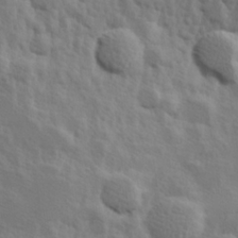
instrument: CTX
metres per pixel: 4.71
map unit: Hve
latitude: 25.2159
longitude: 145.4077
